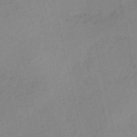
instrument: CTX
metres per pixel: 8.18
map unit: HNb
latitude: -54.0850
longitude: -42.1767
